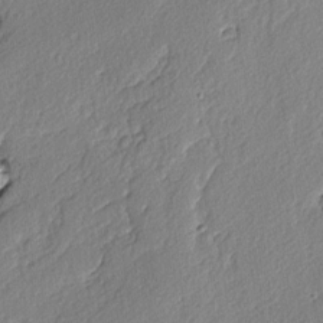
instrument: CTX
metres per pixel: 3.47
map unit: lAvf
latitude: -4.1983
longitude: -108.8947
